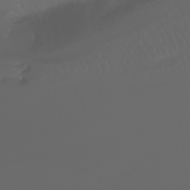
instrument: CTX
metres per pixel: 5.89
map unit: Nhu
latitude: -7.6155
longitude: -83.4804
